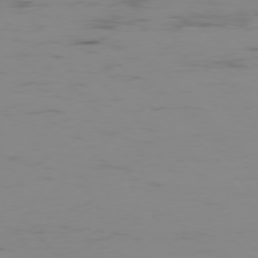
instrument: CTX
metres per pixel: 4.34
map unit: Ap
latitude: -76.9731
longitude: -82.5167
